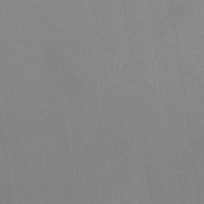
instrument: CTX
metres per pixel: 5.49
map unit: HNb
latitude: -32.4818
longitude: 56.6518
